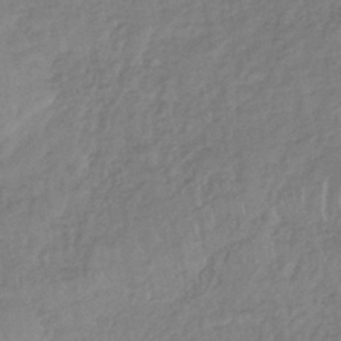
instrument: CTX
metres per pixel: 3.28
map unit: lHb
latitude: -37.6344
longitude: 68.5951
